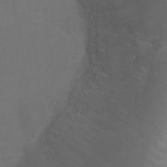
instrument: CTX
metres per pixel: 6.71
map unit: Ht
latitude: -7.6722
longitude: -20.7058
